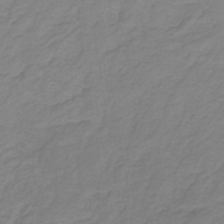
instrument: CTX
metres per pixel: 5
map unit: lHb
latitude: -31.3698
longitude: 65.5399
